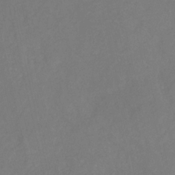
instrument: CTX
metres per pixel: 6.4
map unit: HNhu
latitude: -29.5588
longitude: 66.4062
